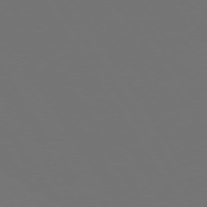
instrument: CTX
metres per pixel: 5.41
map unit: Hpe
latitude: 73.6127
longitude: -128.5168
